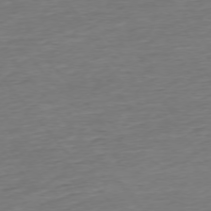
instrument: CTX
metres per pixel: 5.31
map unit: Ap
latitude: -75.6911
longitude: -93.5371
